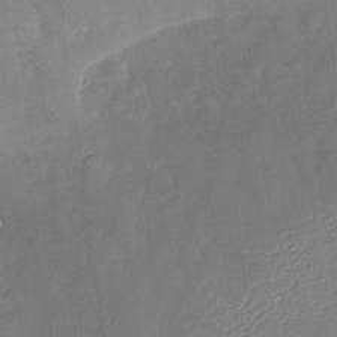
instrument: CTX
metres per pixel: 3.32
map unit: Nhu
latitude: -27.2942
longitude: -57.6315
